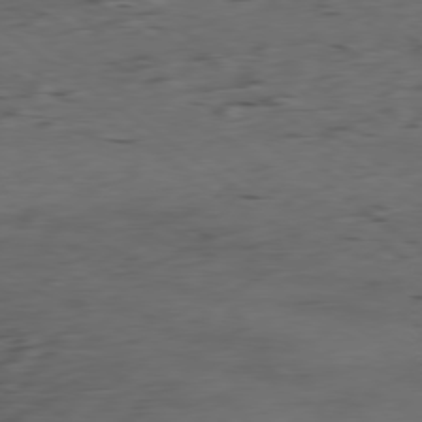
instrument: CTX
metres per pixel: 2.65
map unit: Ap
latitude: -79.2565
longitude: -57.2725
